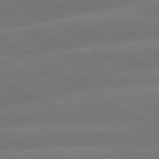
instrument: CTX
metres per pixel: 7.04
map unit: lApd
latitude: 79.9339
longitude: -143.2348
